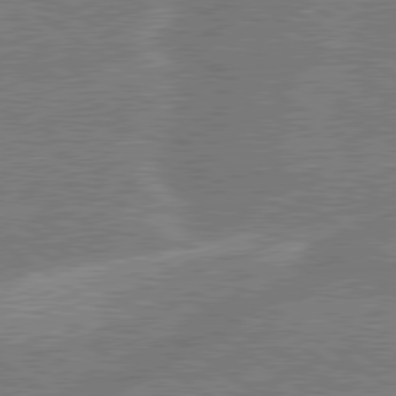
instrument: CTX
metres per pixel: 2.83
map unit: lApd
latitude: 79.7261
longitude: -145.1592
